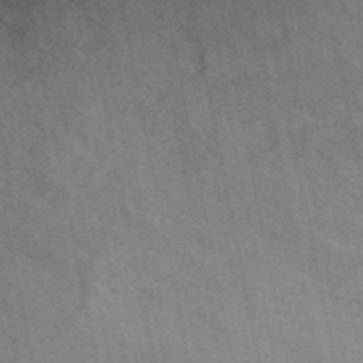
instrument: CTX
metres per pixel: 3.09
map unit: ANa
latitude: 49.4993
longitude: -72.1200
